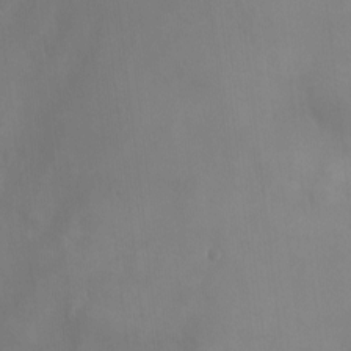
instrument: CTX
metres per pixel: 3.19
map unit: Ht
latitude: -4.5762
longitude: -60.6301
